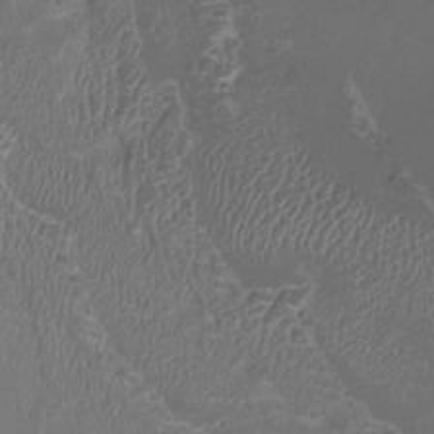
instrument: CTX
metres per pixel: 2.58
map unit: HNhu
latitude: -3.0297
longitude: -0.8758
